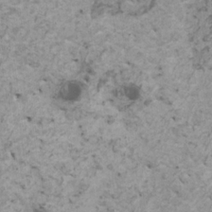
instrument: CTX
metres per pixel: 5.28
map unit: HNhu
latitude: 0.6679
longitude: 4.3873
